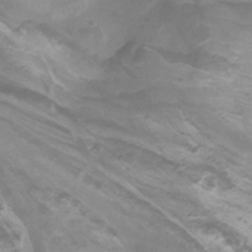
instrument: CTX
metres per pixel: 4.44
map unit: Nhu
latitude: -10.4062
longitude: -75.1970
